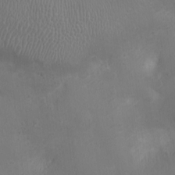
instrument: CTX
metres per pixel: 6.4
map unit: Ht
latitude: -3.3131
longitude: -16.1767
